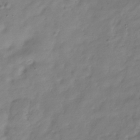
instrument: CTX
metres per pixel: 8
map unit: Hve
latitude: -33.3888
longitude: 90.4062
